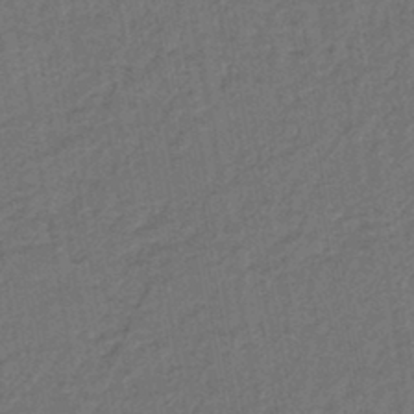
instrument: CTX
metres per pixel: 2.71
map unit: lHb
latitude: -43.3320
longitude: 61.2376
